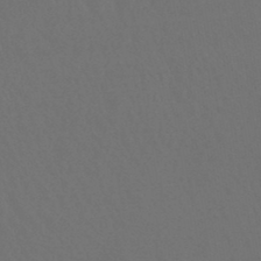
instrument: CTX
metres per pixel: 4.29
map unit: lHb
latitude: -45.1053
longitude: 69.1620
